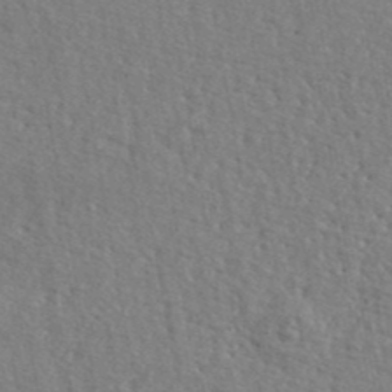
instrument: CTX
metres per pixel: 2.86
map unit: lHvf
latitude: 42.3467
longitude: -87.7072
